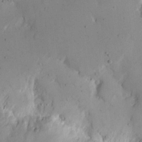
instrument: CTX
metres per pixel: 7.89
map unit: eHh
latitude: 11.4804
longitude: -68.0255
